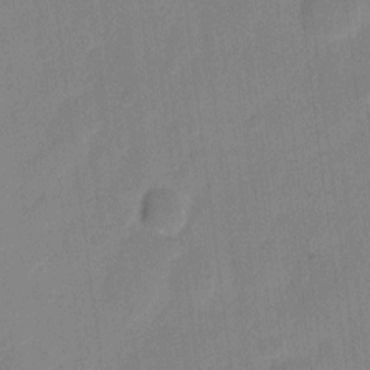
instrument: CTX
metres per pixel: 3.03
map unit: eHh
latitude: 10.6302
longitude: -66.8002
